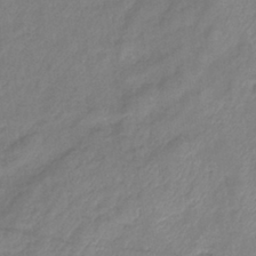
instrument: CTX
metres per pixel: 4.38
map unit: eHb
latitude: -37.7855
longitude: 75.5588
